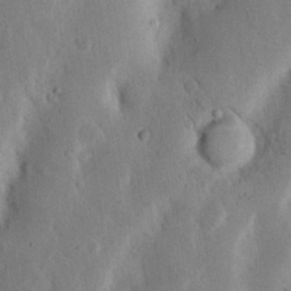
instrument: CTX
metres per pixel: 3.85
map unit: Nhu
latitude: 19.5749
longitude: -75.1781
